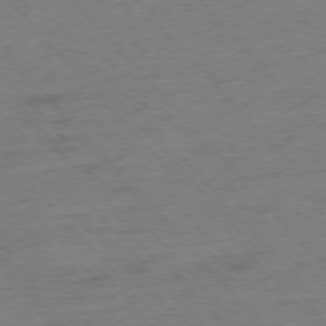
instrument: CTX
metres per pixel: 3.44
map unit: Hpe
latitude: -76.3873
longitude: -11.3860
